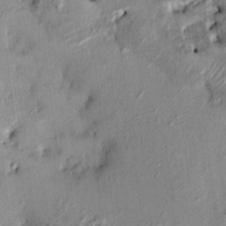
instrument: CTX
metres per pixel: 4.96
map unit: HNhu
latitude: 6.8380
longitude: 0.3307
